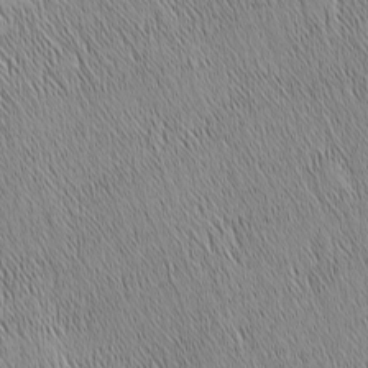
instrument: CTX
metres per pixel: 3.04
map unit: Nhu
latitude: -6.3495
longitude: -152.1011
